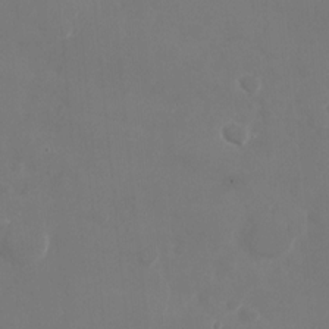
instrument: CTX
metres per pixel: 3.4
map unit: Nhu
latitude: -28.4251
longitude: -70.2900
